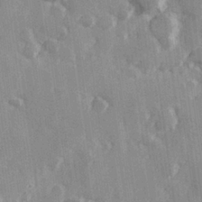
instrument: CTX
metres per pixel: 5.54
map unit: Hve
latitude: 26.2523
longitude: 147.6722
